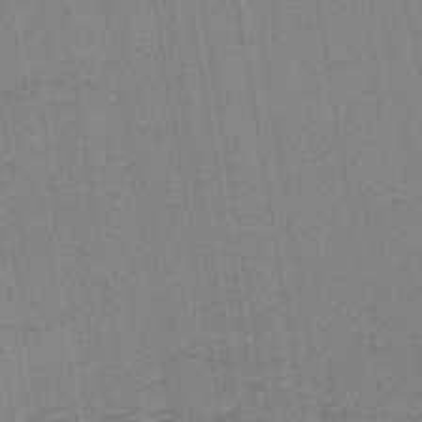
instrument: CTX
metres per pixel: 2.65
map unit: lHb
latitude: -42.3684
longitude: 62.9730
